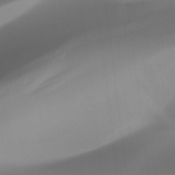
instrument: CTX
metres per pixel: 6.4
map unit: Ht
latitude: -15.1054
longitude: -51.9339
